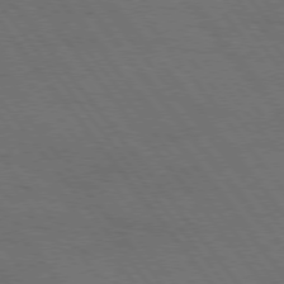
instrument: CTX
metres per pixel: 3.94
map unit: Hpe
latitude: 75.0836
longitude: -138.0633
